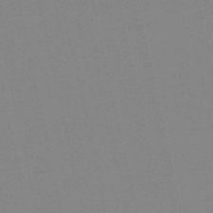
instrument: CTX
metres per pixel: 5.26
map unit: HNb
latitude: -53.5777
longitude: -36.5546
